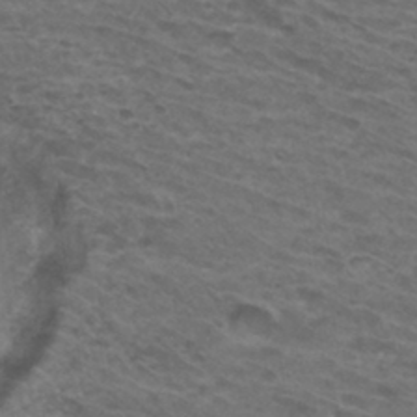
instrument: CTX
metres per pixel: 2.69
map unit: Hto
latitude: 32.0633
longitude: -46.5168
